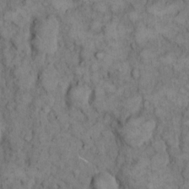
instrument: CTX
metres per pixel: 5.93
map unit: eHh
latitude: 12.3845
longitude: -64.6679
